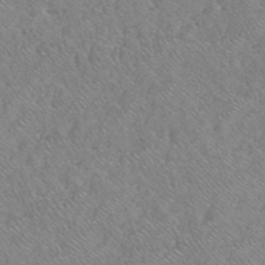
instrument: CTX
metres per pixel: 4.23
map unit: HNhu
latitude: -48.2173
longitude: 29.7667
